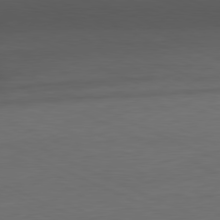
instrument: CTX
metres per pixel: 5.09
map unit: Ap
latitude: -81.2943
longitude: -76.6112
